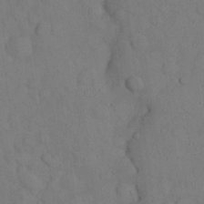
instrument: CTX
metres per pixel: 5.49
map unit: Nhu
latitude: 28.3278
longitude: -69.9717
